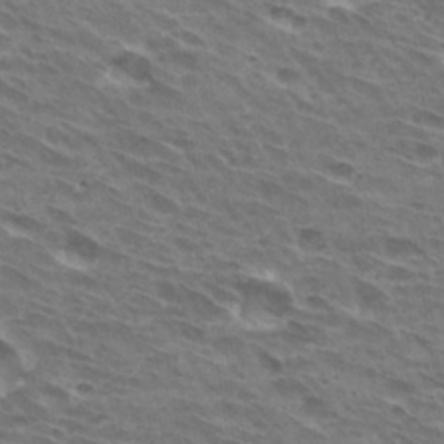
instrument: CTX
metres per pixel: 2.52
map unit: Hto
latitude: 31.3671
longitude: -41.3859
